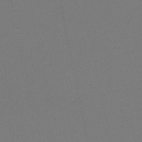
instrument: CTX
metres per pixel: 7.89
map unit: HNb
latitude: -49.8989
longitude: -52.3467
